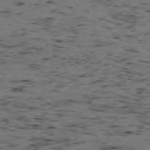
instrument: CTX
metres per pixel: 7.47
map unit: Hpe
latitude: -74.0661
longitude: 2.7274
